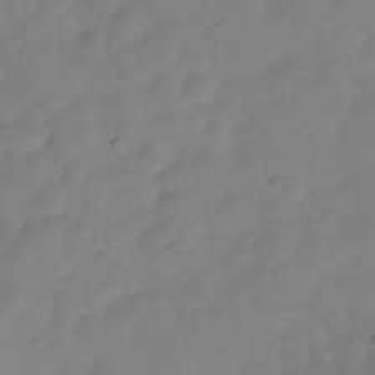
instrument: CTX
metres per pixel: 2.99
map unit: Hve
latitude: -32.3684
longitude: 93.3321
